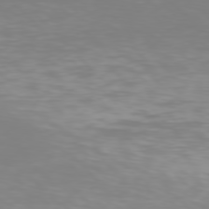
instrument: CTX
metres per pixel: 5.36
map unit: Hpe
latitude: 76.6301
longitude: -133.6316
